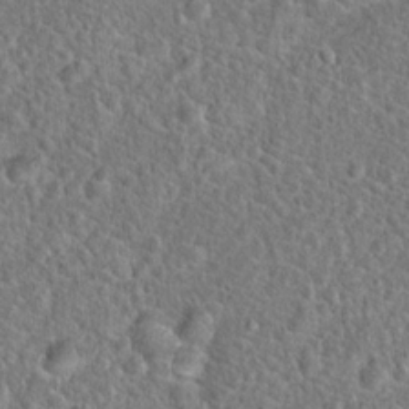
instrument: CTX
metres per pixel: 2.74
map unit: Hto
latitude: 18.9702
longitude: -42.9892
